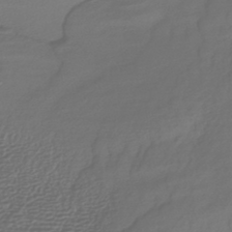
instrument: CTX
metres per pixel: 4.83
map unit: HNhu
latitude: -42.8596
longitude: 102.4629
